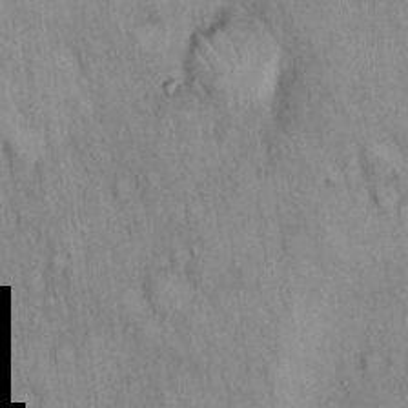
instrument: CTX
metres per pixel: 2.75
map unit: Hto
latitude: 14.7058
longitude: -61.0836
